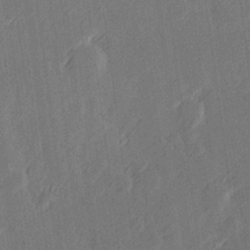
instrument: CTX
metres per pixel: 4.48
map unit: Hve
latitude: 26.7057
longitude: 145.5210
